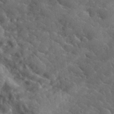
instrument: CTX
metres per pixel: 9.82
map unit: lHvf
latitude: 37.1026
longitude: -90.6490
